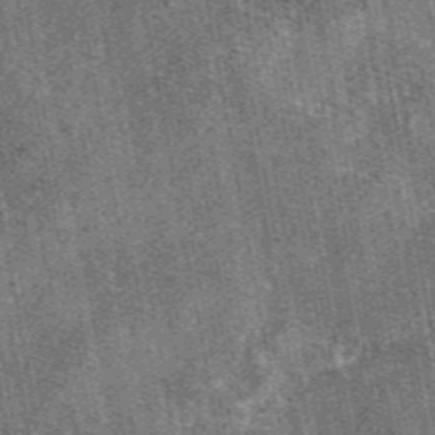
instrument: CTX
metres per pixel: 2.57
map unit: eAb
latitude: 47.1215
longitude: 108.7652
